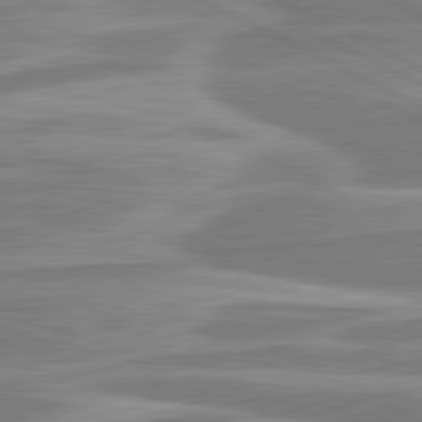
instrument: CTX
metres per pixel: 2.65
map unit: lApd
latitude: 80.7246
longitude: -174.6868
